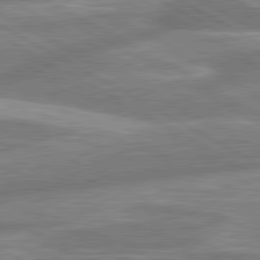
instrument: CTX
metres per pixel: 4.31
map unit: lApd
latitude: 80.5546
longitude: -166.2333
